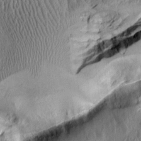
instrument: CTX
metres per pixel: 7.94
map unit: Aa
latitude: 9.1781
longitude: -129.0836
